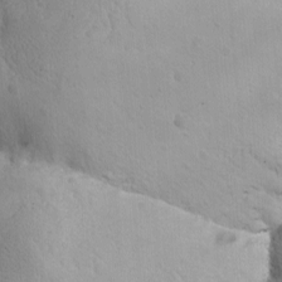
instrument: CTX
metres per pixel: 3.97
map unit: Ave
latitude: -10.4818
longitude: -120.5546
